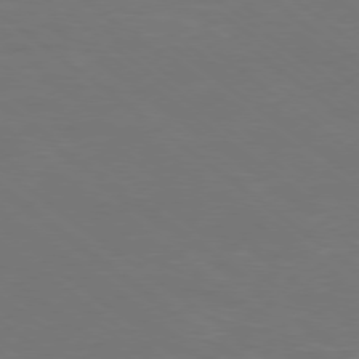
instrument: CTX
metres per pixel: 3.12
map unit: Ap
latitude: -78.8597
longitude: -62.3468
